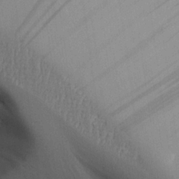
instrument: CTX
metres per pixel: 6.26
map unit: Aa
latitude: 25.5560
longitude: -127.8206
